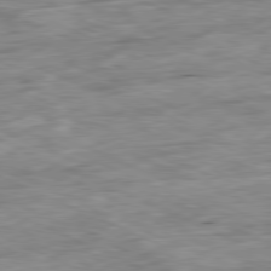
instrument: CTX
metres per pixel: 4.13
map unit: Ap
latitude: -81.1998
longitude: -86.8191
